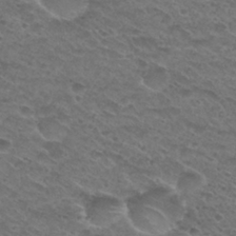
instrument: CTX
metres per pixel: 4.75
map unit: Hto
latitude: 29.9150
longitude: -48.2334
